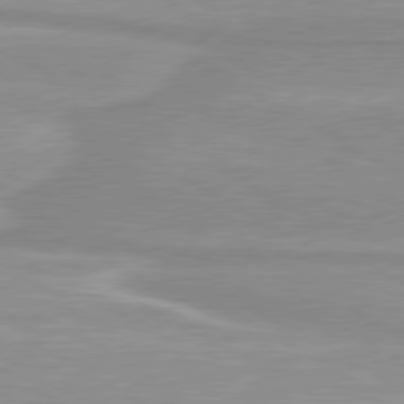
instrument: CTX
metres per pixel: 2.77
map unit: lApd
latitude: 80.1578
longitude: 171.3888
